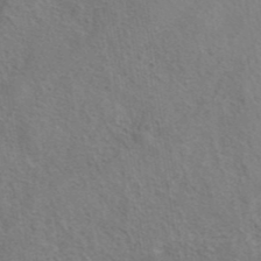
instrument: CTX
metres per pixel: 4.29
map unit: eAb
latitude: 42.1200
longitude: 105.0108
